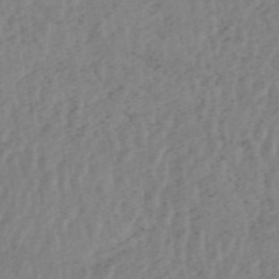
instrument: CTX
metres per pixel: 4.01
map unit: HNhu
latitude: -48.4062
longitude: 30.5196
